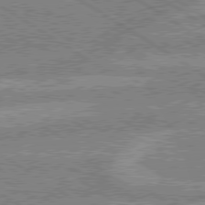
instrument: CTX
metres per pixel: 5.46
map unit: lApd
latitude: 79.3482
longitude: -162.6491
